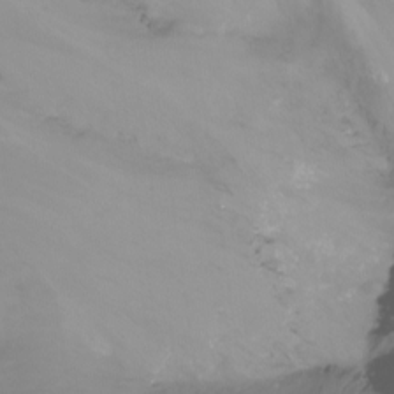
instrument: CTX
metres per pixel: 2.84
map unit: Nhu
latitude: -13.4643
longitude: -62.1389
